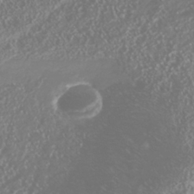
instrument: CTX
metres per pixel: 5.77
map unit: Nhu
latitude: -41.3698
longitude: -84.1767
